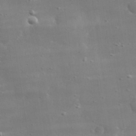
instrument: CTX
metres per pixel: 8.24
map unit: lHvf
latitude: 31.3104
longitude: -89.4805
